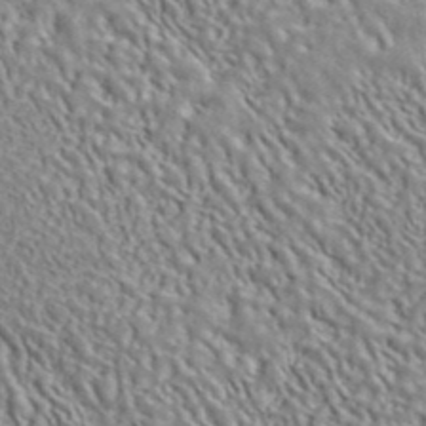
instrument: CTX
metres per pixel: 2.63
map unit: ANa
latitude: 38.9891
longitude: 29.6722
